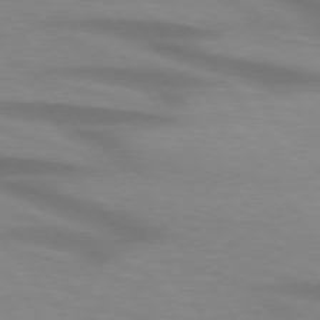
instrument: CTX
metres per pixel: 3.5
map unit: lApd
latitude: 74.5357
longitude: -59.7828
